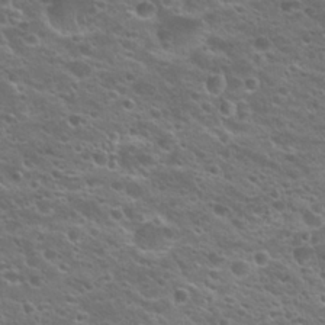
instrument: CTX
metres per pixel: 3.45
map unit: Nhu
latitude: 24.7057
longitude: -50.7246
